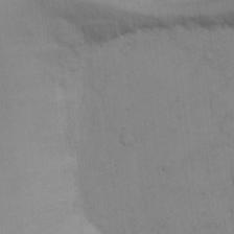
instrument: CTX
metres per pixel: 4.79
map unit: Hto
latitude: 12.6491
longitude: -56.8757
